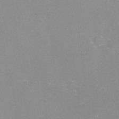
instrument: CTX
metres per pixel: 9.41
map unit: eHh
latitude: -12.0283
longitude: -61.3670
